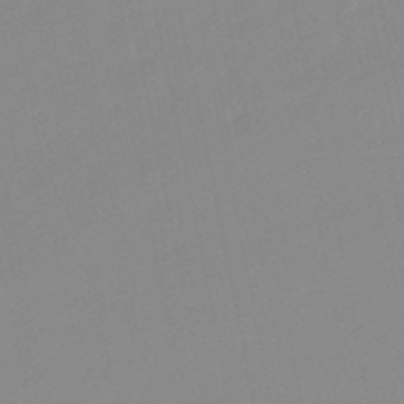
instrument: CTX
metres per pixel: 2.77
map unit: lHb
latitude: -48.6897
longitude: 80.8030
